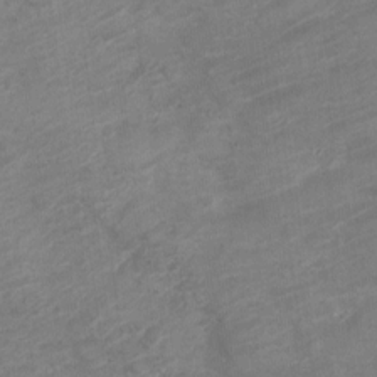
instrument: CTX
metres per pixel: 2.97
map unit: Nve
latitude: -18.5952
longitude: 107.0865
